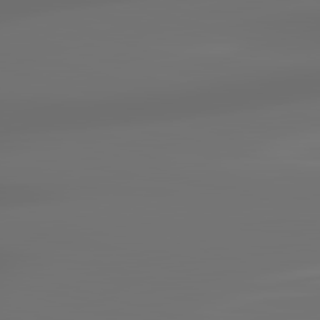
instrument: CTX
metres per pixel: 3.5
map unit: lApd
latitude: 83.5182
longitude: -129.0647
